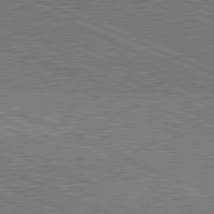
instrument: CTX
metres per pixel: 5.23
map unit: lApd
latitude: 81.8772
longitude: 148.1606
